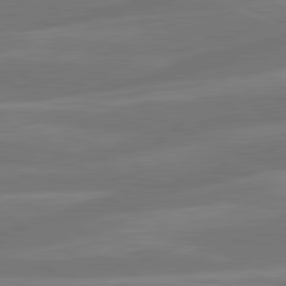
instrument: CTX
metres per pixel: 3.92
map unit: lApd
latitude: 81.5182
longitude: -135.5560
